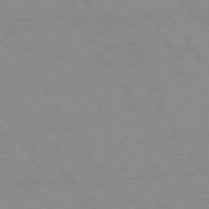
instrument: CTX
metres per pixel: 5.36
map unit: Hpe
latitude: 74.4223
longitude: -136.1200
